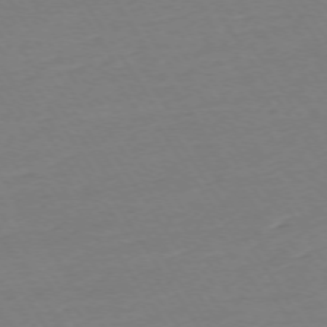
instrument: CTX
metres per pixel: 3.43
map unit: Ap
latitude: -73.8800
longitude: -81.5182
